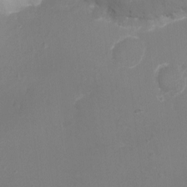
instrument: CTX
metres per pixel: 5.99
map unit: Ht
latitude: -17.5966
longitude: -44.1389
